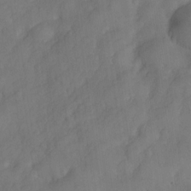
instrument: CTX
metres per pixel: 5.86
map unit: Nve
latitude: -26.3684
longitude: -148.5168
